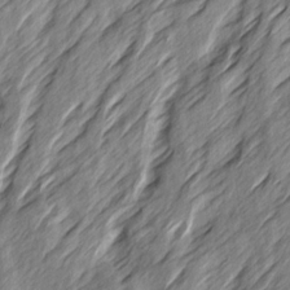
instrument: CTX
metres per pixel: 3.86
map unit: Ave
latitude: 15.4049
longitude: -137.1592
